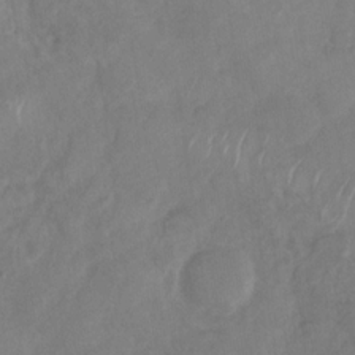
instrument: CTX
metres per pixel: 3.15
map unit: Nhu
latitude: -30.1983
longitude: -63.3293
